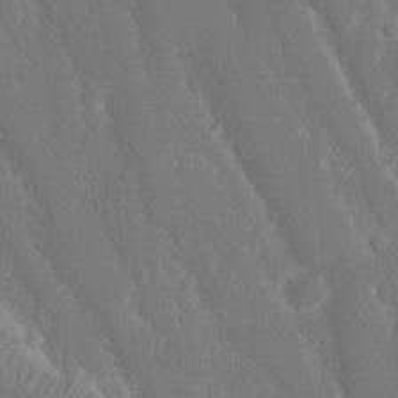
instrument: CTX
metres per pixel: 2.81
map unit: eHh
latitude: 15.7450
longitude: -71.8772
